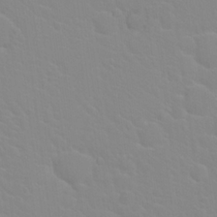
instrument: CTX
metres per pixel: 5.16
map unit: Hto
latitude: 20.7813
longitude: -33.2726
